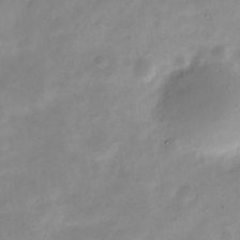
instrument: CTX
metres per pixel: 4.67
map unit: Nve
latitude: -23.4266
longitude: 105.8422
